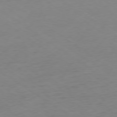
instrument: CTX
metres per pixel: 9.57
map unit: Ap
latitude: -78.2550
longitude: -59.1025
